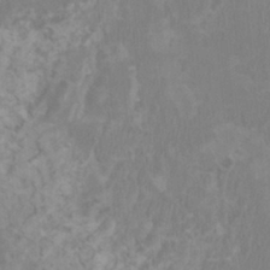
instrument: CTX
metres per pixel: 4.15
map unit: HNhu
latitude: 2.4223
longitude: -1.7071
